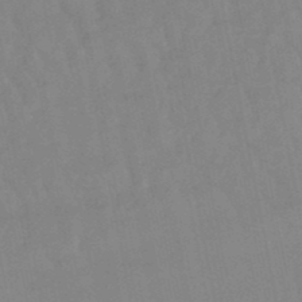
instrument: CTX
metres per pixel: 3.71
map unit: lHb
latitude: -48.5007
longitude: 75.8234
